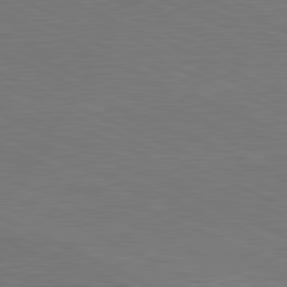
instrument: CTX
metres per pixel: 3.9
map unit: lApd
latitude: 81.5371
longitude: 149.3699
